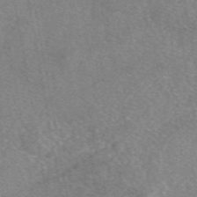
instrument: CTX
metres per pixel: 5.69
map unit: eAb
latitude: 48.6113
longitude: 110.7274
